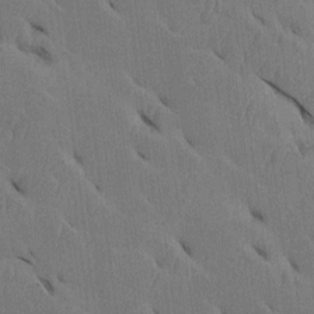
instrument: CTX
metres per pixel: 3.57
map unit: Htu
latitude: -3.6154
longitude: 152.2928
